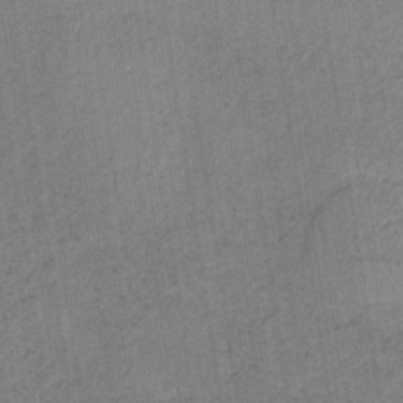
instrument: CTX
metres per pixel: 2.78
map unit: HNb
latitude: -34.1039
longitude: 62.6896
